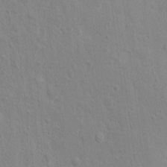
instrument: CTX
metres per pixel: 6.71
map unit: Hto
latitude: 13.3671
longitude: -37.8772
